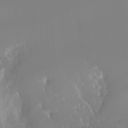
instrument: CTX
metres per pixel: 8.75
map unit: Hto
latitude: -8.4251
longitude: -52.1956
